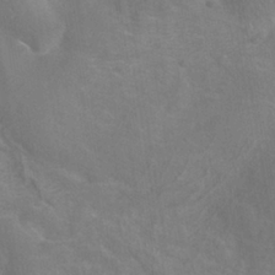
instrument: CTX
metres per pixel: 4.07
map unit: ANa
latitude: -37.4076
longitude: 95.6721
